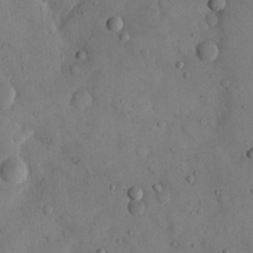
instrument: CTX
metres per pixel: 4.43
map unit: eHh
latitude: 14.0822
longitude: -67.6316
